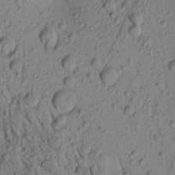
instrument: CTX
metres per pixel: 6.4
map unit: Aa
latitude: 20.1011
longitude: -149.0647
